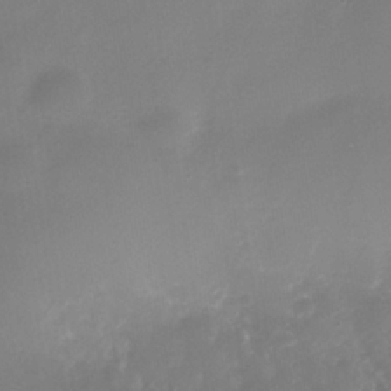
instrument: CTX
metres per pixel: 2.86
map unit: Nhe
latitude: -35.3510
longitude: -92.1200
